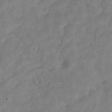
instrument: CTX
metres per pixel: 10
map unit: Hve
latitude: -33.3321
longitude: 89.6911
